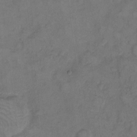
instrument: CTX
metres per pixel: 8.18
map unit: eHh
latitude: 8.1578
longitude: -62.5735
